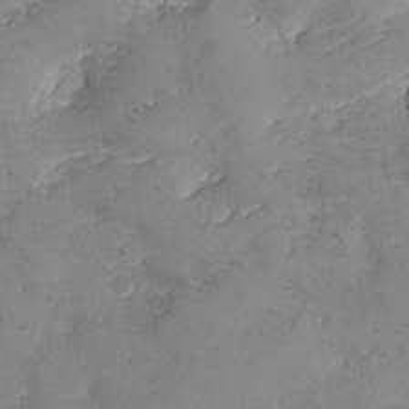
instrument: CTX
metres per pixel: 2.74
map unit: Ave
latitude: -8.2928
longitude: -118.4601
